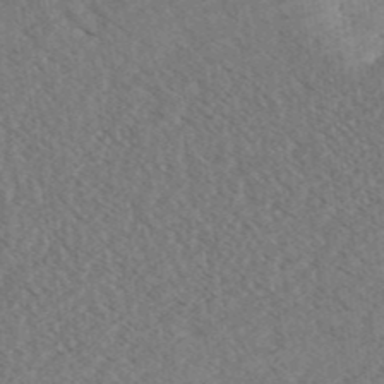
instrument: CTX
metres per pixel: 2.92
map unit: Aa
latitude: 32.1956
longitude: -138.8191
